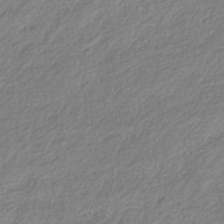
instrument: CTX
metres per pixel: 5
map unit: lHb
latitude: -40.1795
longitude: 73.5966
